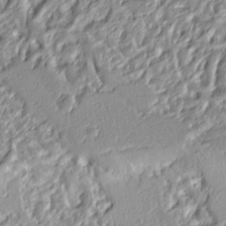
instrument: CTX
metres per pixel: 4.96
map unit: Ht
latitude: 8.0822
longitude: -77.7638
